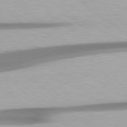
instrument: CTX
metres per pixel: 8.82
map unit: Hpe
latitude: 78.8947
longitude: -134.3656
